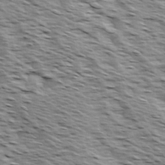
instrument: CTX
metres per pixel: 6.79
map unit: Ave
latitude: 14.4979
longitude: -103.8205
